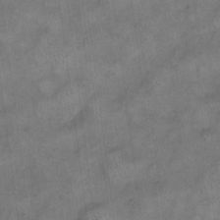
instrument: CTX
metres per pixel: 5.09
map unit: eHh
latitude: 13.6694
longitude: -65.3293
